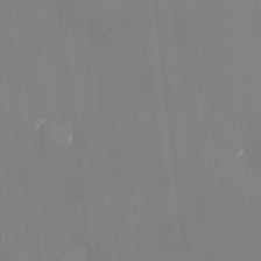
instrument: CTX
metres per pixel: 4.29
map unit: eHh
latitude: -4.9352
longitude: 19.5210
